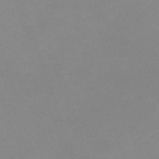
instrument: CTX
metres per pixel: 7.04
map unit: eHh
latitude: -62.9730
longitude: 48.8786
